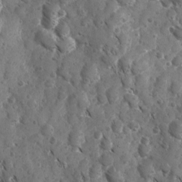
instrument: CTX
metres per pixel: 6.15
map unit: Ave
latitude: -9.9556
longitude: -118.8947
